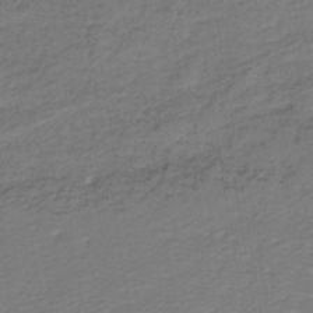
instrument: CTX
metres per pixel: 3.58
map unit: lHb
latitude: -38.3684
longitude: 56.9919
